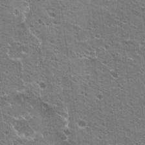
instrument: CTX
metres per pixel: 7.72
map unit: Hto
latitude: 23.3671
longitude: -42.1011
